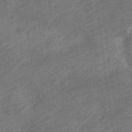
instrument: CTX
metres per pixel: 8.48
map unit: Nve
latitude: -19.1809
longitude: 107.2565
